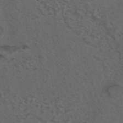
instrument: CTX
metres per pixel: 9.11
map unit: eAb
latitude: 43.7072
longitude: 104.7463
